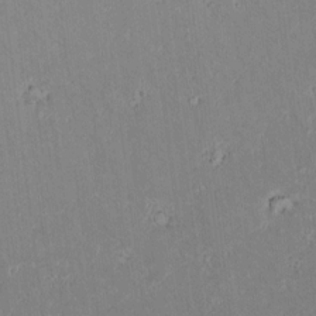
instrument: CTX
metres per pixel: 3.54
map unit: lAvf
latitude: 8.4034
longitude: 168.2361
